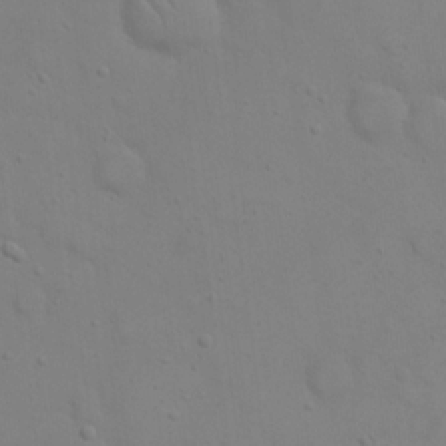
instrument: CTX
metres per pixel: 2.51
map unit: eHh
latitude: 20.1200
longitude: -61.4237
